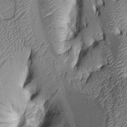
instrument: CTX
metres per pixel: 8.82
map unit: Aa
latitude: 7.2159
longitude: -128.6301
